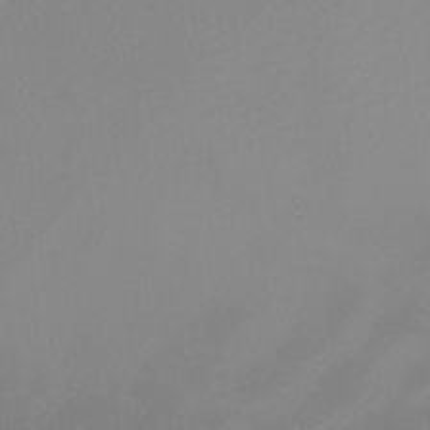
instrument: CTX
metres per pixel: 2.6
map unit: Nhu
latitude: -8.9542
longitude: -94.8380
